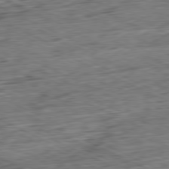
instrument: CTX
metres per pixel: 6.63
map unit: Ap
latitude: -80.9920
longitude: -71.6505
